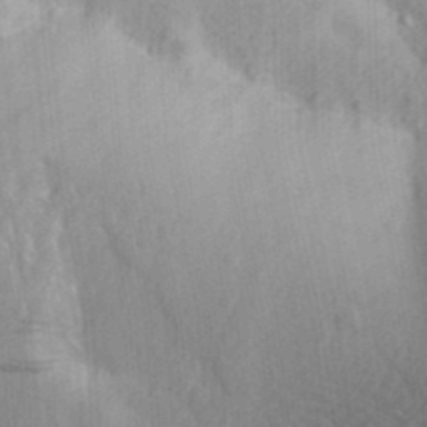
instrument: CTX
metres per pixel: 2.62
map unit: Aa
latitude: 25.6882
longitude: -149.7261
